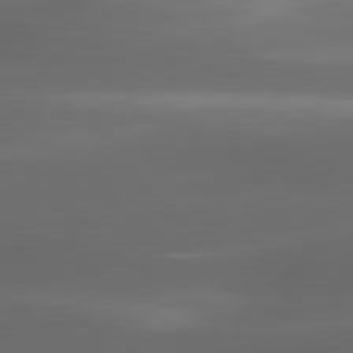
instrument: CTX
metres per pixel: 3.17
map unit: lApd
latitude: 80.9514
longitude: -142.7813
